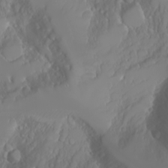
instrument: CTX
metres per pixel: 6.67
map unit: Nhu
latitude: -6.7274
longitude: -89.2915
